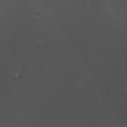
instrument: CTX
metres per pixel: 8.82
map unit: HNhu
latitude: 5.5560
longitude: 8.6329
